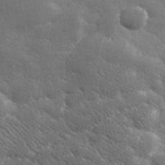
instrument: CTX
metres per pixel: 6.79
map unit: lHvf
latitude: 31.5938
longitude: -89.4805
